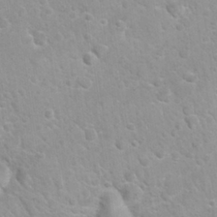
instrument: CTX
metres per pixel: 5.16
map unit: Nhu
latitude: 26.8191
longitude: -63.0081
